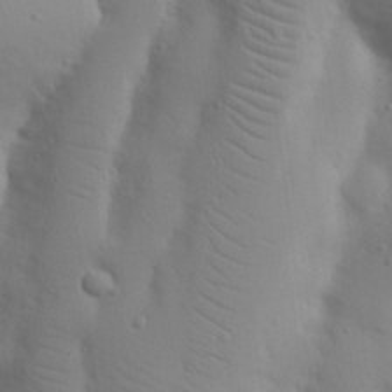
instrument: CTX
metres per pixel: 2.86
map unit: Nhu
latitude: 20.9136
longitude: -73.8962
